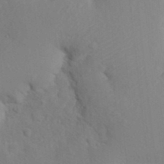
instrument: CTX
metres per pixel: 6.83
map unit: Nhu
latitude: 12.9136
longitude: -28.1955
